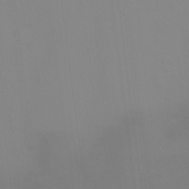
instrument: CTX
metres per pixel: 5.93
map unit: Ht
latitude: -14.2362
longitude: -53.6694
